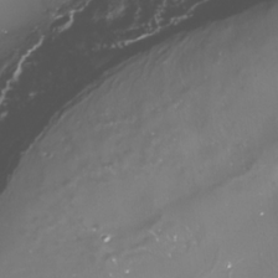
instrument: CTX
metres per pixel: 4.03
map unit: Nhe
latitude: -33.8989
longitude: -88.4223
